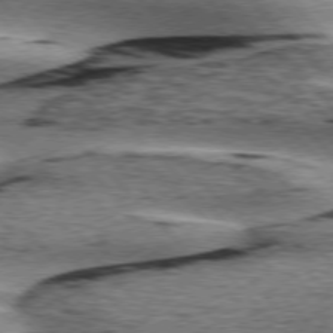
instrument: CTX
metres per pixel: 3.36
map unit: lApd
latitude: 76.4412
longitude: -78.4790
